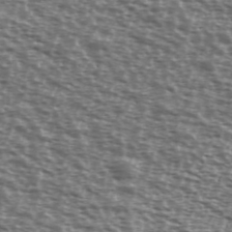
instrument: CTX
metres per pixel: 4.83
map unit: Ave
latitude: 38.8758
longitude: -111.7261
